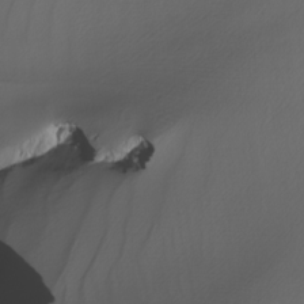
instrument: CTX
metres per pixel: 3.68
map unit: Nhu
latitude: -5.9556
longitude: -95.2537
